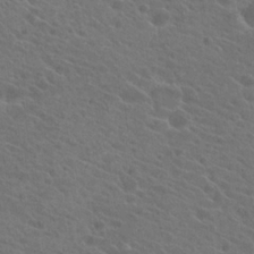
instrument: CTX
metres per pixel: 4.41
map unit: Hto
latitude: 23.8394
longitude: -39.8394
